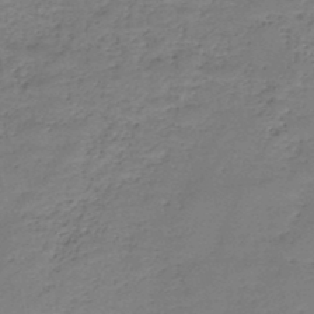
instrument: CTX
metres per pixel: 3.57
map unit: HNb
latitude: -48.4440
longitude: -39.6505
